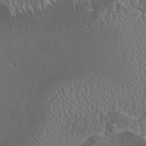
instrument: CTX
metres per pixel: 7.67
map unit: HNhu
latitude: 4.9136
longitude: 7.5210
